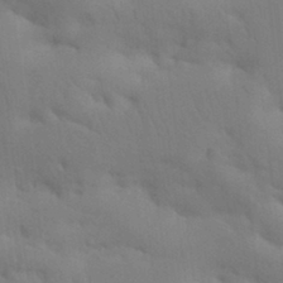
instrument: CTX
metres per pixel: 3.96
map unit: Nhu
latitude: 21.6316
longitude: -73.8584
